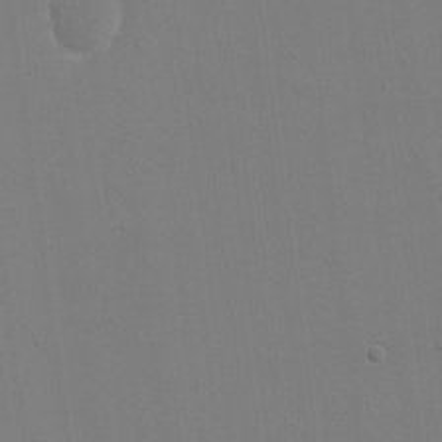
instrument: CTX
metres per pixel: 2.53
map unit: eHh
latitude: 19.0836
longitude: -69.5182
